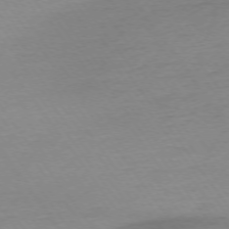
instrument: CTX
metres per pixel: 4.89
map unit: Ap
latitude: -74.4062
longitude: -83.5749
